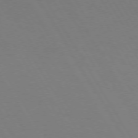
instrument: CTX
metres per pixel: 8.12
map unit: Hpe
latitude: 72.9703
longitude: -126.0444
